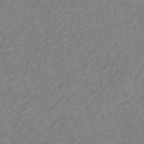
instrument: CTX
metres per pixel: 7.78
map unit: eHb
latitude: -44.7085
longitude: 88.7085
